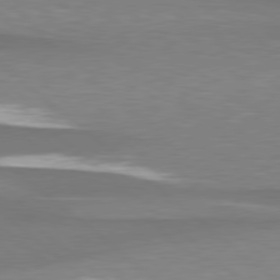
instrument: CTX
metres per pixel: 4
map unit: lApd
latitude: 78.9892
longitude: -88.7058
